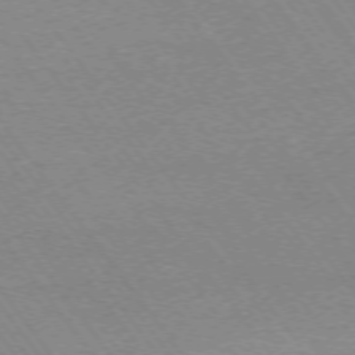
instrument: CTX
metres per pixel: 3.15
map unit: Ap
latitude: -74.5196
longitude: -82.4978
